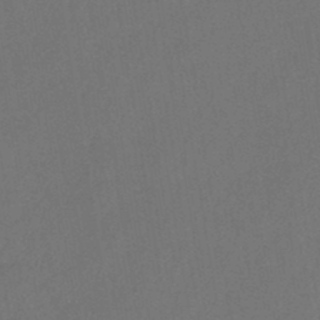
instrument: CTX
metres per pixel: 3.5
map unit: HNb
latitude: -44.4251
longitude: -39.1403
